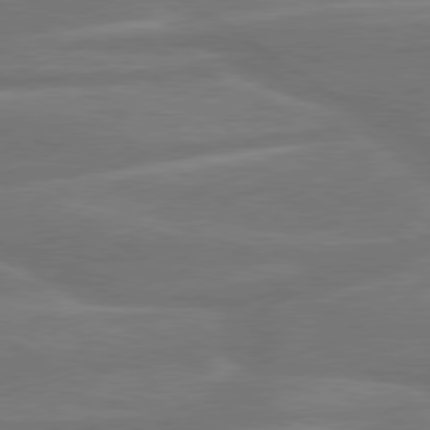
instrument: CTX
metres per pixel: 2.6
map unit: Hpe
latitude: 79.0081
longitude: -127.8961
